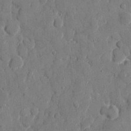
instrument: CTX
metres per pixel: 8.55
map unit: eHh
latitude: 8.4223
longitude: -67.0836
